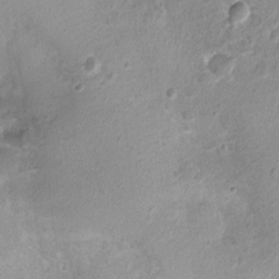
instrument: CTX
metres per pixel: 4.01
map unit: Nhu
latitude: 1.5182
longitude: -15.7261
